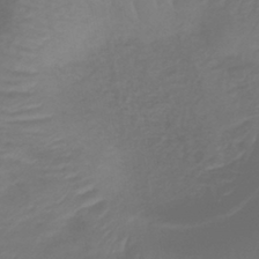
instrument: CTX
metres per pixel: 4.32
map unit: lHb
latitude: -43.1053
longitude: 81.1998
